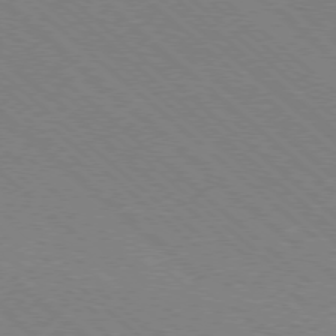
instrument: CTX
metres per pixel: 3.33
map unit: Ap
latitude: -78.4440
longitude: -65.7261
